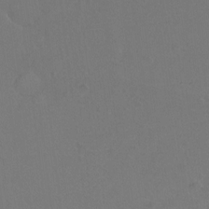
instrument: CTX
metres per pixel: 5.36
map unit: Hto
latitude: -10.4818
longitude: -37.2159
